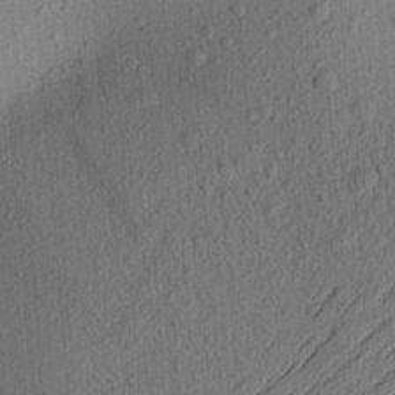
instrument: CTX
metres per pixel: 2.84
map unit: Aa
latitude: 21.9150
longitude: -143.9528
